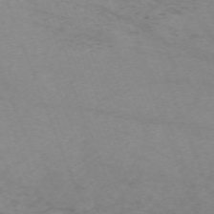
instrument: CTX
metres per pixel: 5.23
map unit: Nhu
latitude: -67.5210
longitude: 40.3306
